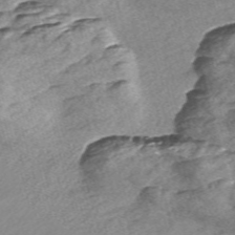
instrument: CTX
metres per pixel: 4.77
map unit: Nve
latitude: -57.5777
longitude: 57.6155
